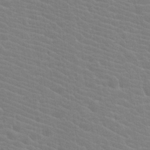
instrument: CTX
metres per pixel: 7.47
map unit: Hto
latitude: 20.1200
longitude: -39.9906
